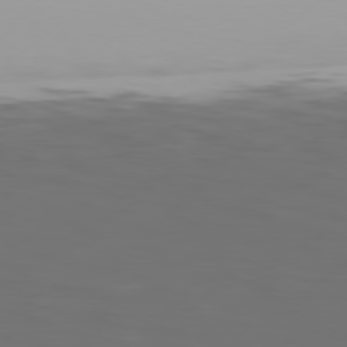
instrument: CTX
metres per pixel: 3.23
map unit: Hpe
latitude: 77.1592
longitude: -139.1970
